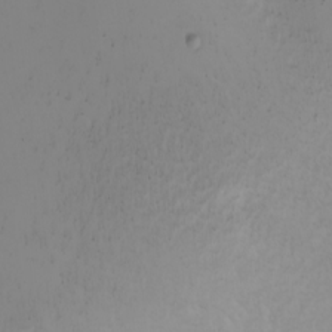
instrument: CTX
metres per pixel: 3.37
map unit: Nhu
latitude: -4.9163
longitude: -84.4412
